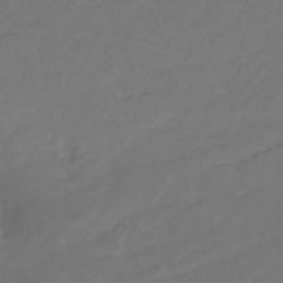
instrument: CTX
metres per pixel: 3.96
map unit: eHb
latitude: -30.6896
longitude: 63.6722
